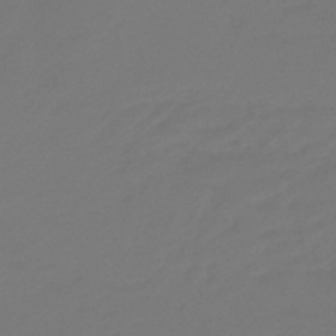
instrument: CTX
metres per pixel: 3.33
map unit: eHb
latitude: -47.0108
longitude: 86.0283
